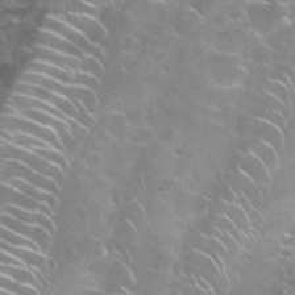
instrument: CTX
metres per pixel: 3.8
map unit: Nhu
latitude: 28.4790
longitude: -60.9324
